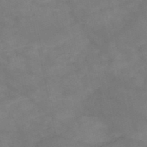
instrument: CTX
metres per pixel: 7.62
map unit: HNb
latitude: -50.6140
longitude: -39.3859
